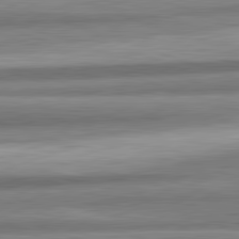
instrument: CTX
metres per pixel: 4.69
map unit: lApd
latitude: 82.3845
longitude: 178.5007
